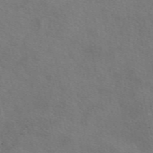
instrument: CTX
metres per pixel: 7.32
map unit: eAb
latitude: 50.8380
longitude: 110.8597
